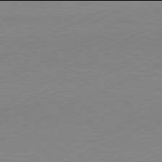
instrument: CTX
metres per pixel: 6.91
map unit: Hpe
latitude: -82.0094
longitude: 12.5007
